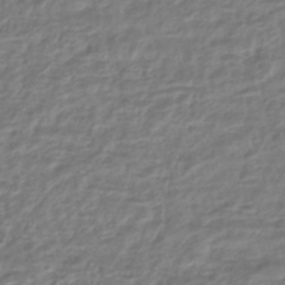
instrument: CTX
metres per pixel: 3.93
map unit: HNhu
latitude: -45.0864
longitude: 102.6330
